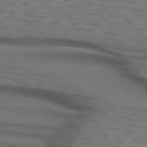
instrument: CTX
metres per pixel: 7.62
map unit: lApd
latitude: 72.9514
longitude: -73.7450
